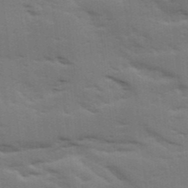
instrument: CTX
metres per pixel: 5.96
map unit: Ave
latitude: 11.8961
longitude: -102.2144
